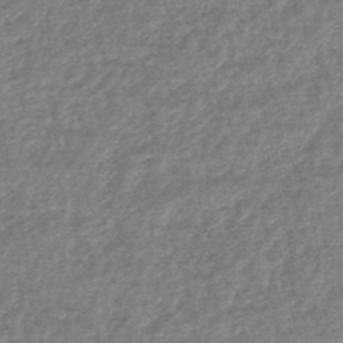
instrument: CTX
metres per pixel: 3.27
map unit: HNhu
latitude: -48.1417
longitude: 96.9731
